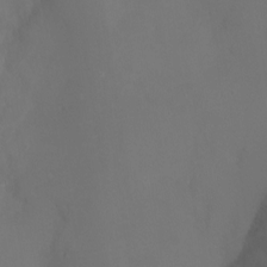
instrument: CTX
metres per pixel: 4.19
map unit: Ht
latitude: -9.0486
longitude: -46.0444
